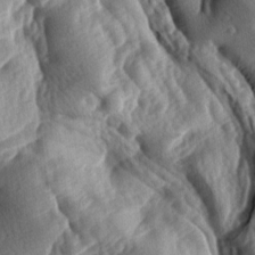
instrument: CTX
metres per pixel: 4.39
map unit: lAa
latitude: -7.9745
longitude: -126.8569
